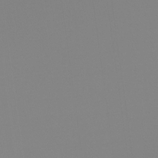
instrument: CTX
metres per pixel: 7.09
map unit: Ht
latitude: -13.9178
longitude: -51.3292
